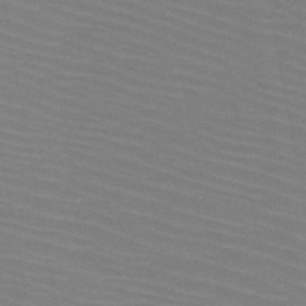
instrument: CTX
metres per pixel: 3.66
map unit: HNb
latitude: -46.6707
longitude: -45.4237
